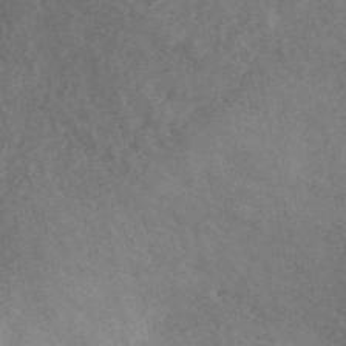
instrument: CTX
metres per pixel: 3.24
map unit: ANa
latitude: 46.8758
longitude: 50.0661
